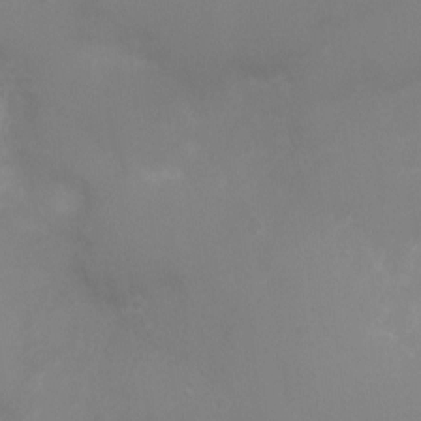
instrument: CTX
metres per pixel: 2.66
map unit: Ht
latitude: -6.8975
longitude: -21.1214
